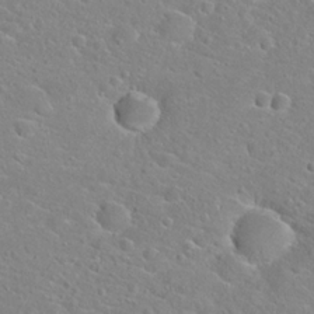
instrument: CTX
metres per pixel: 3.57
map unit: Hto
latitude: 22.4223
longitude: -44.9702
